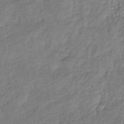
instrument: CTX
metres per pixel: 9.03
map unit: lHb
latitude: -40.0661
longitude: 75.0298
